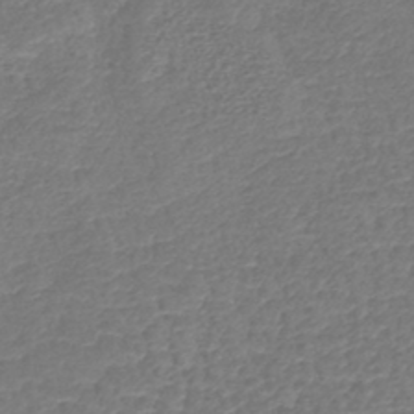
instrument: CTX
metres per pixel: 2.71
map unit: lHb
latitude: -42.8596
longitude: 78.8597
